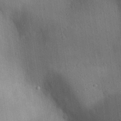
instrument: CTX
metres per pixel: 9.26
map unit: Aa
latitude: 31.1404
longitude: -144.3656
